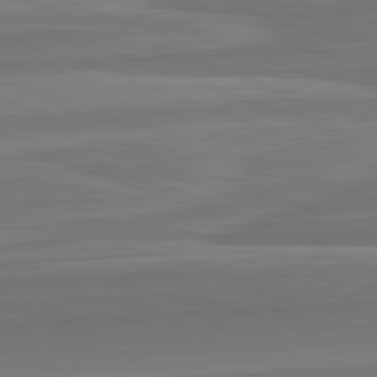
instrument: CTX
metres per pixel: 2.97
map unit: lApd
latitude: 82.7246
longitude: 170.1606
